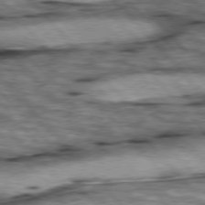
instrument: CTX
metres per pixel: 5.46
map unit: lApd
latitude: 76.3467
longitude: -49.7639
